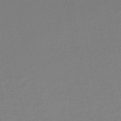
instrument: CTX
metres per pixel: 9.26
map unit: HNhu
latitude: -48.3873
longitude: 99.8044
